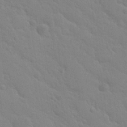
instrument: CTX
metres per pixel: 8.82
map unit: Nhu
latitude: 28.4412
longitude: -54.6679
